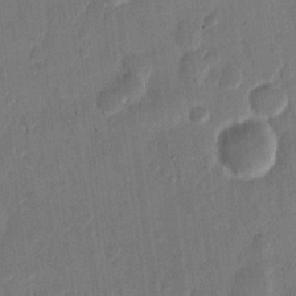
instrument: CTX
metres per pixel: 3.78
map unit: eHh
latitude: 12.0822
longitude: -68.8569
